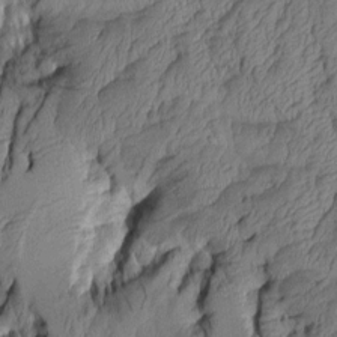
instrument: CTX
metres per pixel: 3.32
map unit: Aa
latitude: 7.4048
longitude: -128.6301
